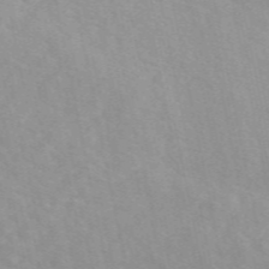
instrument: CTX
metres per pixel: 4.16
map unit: eAb
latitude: 50.3467
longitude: 118.0850
